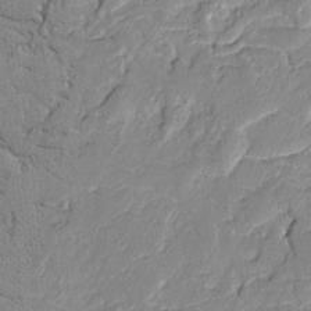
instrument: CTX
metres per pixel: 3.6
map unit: lAvf
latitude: -2.2550
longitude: -108.6490
